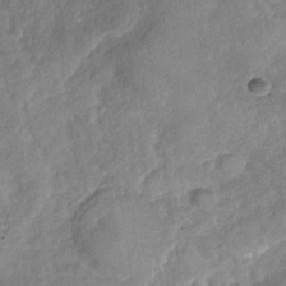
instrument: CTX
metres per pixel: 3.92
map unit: Nhu
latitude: -31.4265
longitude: -61.9528
